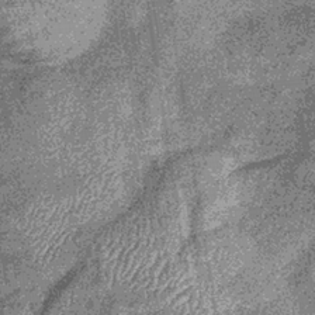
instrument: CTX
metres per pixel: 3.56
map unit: lHb
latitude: -36.8408
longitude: 67.9178
